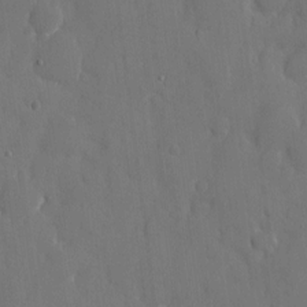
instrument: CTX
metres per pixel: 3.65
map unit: eHh
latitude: 7.4426
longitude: -68.4979
